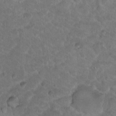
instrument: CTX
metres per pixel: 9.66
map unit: Hto
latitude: 18.2522
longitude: -33.2348
